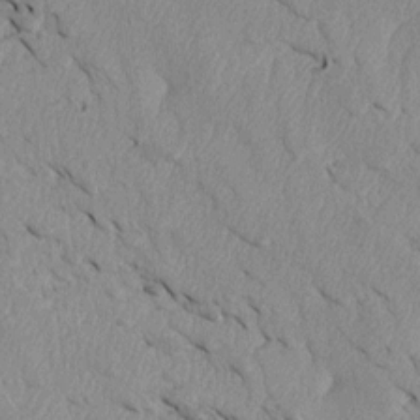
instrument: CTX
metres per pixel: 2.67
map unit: Htu
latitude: 3.9150
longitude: 152.8219
